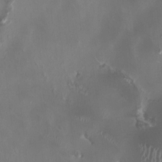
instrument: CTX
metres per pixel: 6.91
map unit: HNhu
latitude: 1.1025
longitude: -4.5357
